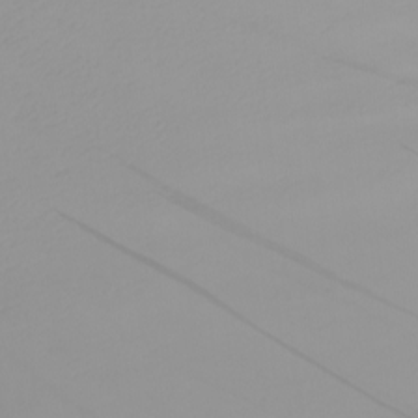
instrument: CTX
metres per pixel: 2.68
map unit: Nhu
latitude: -5.9178
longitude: -96.1389
